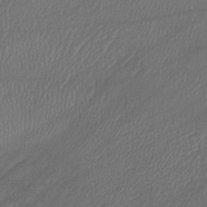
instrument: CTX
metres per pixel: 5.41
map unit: lHb
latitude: -38.8786
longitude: 68.6896
